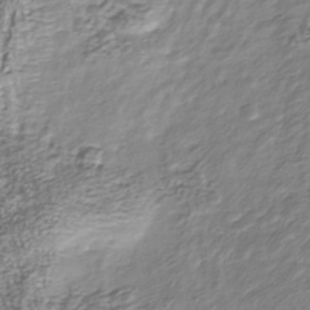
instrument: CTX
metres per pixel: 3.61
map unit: Nhu
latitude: -39.2376
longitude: -81.8016
